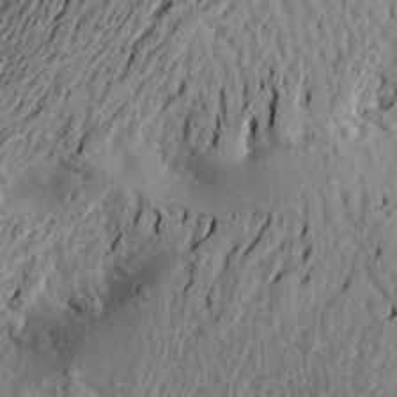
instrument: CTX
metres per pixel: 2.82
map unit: Aa
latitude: 21.2159
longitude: -149.7450
